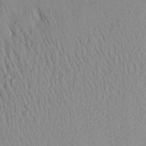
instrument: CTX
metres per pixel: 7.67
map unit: Aa
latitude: 19.1403
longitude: -147.5560
